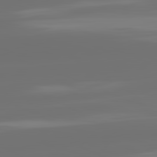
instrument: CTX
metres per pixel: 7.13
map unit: lApd
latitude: 82.1199
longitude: -166.9702
